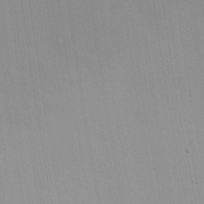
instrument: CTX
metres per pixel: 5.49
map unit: Nhu
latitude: -0.0661
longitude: -78.8191
